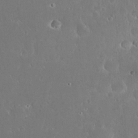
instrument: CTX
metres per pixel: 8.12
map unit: eHh
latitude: 22.2711
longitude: -58.1200
